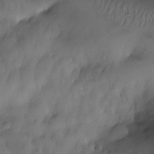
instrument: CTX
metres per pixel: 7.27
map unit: eHh
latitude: -23.2565
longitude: 15.9178
